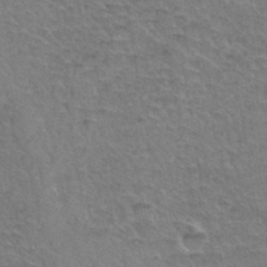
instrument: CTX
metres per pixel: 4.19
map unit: Hto
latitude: 35.1970
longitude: -45.8583
